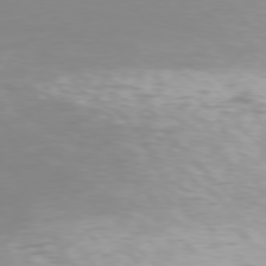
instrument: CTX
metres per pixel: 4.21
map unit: Hpe
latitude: 76.5734
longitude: -134.0444
